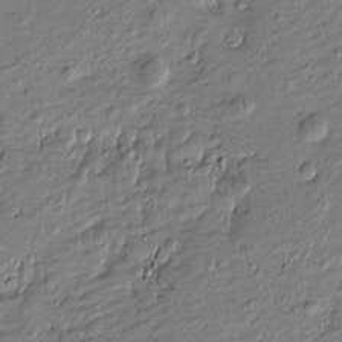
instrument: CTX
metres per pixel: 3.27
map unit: Htu
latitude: -7.1620
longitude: 177.2376
